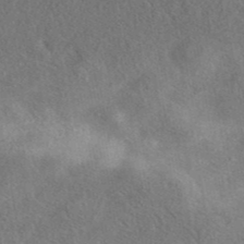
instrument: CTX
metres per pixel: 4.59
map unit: eAb
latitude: 41.5182
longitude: 103.4643
